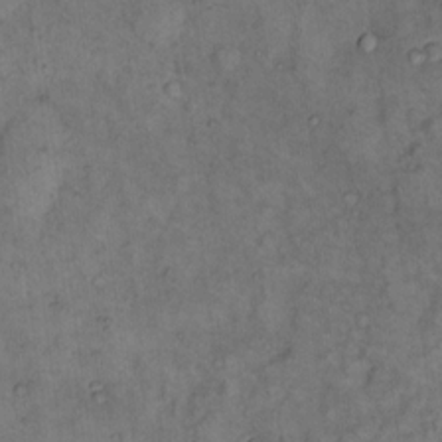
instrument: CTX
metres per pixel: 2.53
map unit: eHh
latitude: 15.7261
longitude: -64.1200
